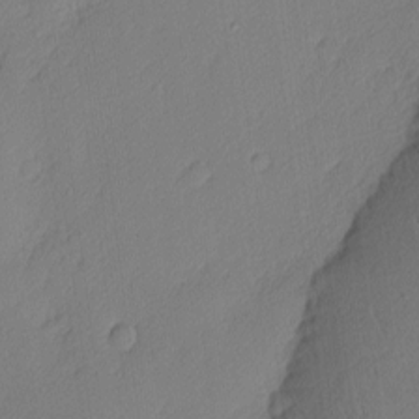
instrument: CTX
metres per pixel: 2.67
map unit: Nhu
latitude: 2.1766
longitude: -76.4223
